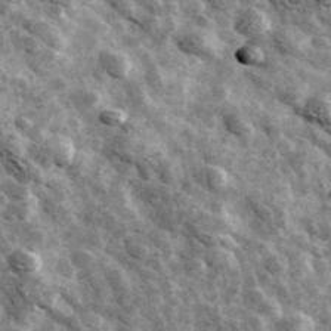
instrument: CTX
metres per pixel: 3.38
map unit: Ave
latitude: 42.2145
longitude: -107.5938
